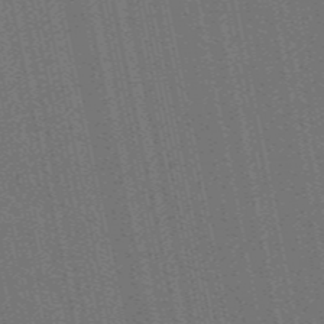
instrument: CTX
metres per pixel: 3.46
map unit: lHb
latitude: -47.3509
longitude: 59.1053
